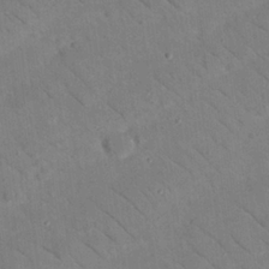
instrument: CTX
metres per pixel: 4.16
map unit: Nhu
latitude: 24.1388
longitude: -73.8395
